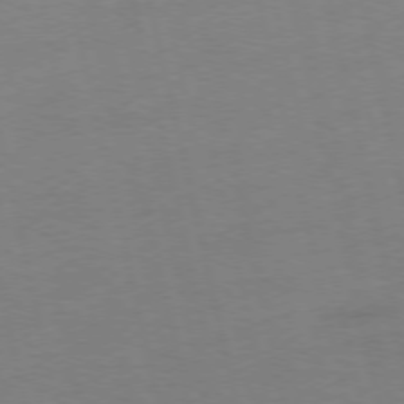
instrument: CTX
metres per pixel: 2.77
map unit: Ap
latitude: -74.7086
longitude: -74.4223
